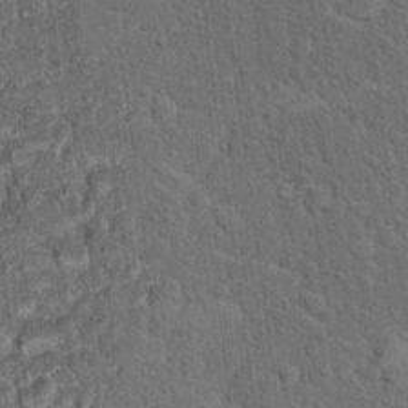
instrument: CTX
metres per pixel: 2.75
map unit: Hto
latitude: 15.4238
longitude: -34.4412
